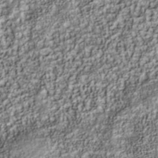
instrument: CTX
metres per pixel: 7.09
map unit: Nhu
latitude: -40.8408
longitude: -84.1767
